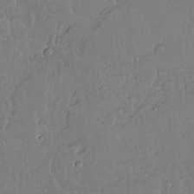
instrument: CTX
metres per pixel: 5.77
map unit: lAvf
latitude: 14.9136
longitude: -127.4616
